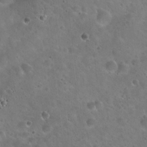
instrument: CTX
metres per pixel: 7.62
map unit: Hto
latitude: 21.9717
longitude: -53.4616
